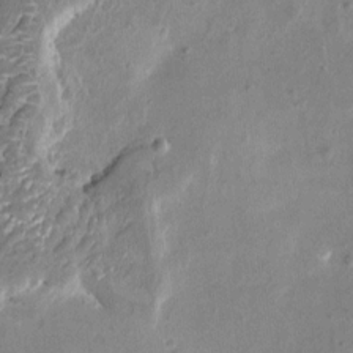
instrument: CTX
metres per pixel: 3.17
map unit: HNhu
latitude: 5.3859
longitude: 3.2753
